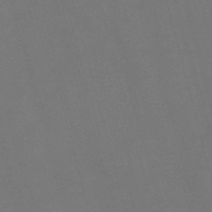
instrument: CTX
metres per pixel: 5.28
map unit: Nve
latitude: -59.1431
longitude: 62.1605
